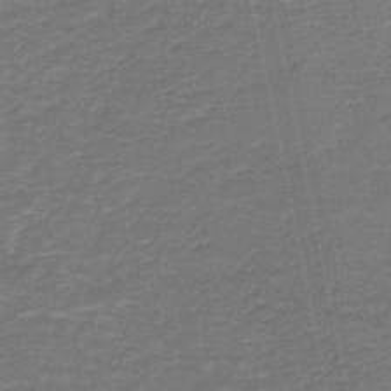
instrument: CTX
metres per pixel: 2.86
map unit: HNb
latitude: -43.5021
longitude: 51.4454
